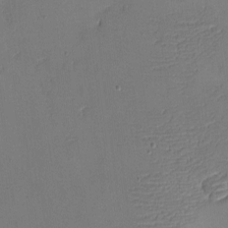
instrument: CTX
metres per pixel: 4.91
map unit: eHh
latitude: -4.3306
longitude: -79.4616
